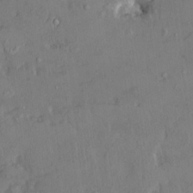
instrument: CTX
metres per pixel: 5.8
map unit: HNhu
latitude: 4.8569
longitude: 13.2187
